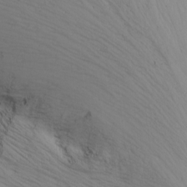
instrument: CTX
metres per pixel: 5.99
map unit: Nhu
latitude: -6.9541
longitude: -65.5938
